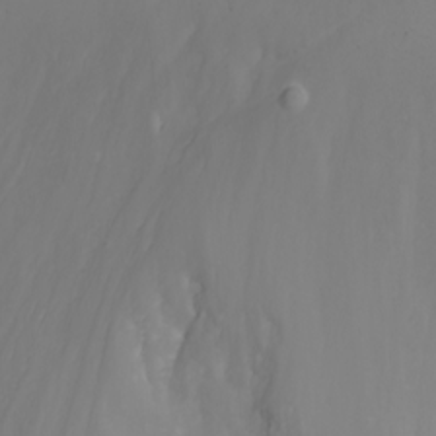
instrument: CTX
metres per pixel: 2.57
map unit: Nhu
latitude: -8.7085
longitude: -82.7435
